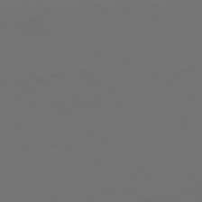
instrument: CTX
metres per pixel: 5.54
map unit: lApd
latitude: 81.6694
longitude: 147.6911
